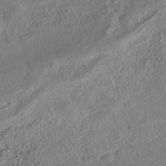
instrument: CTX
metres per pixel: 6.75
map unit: Nhe
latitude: -41.6533
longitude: -111.6316
